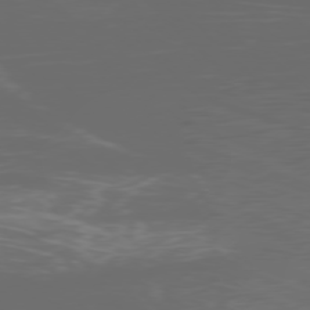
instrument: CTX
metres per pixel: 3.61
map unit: Ap
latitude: -77.8233
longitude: -72.7247
